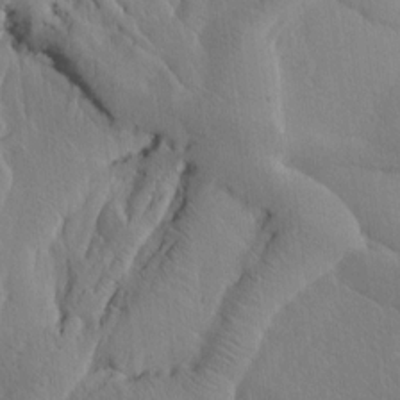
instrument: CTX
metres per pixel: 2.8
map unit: Htu
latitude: -3.1242
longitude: 167.9745
